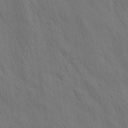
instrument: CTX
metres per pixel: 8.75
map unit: lAa
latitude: 21.9528
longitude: -138.3089
